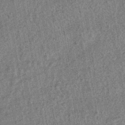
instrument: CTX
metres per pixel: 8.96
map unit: HNhu
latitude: -42.8974
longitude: 98.5385
